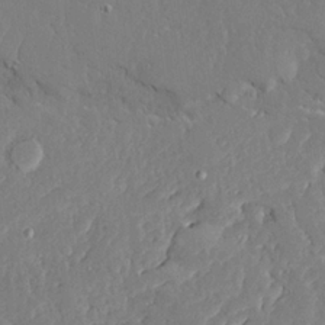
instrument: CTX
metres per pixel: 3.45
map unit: Ave
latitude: 23.4426
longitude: -130.0255
